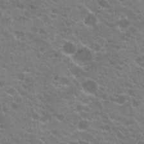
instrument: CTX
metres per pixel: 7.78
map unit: Hto
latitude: 20.7247
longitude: -34.8380
